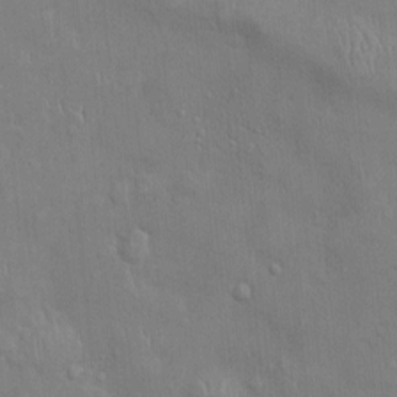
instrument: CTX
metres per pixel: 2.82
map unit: Ht
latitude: -4.4251
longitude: -14.6680
